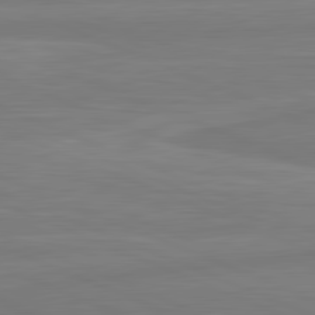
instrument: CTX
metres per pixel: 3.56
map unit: lApd
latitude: 81.8772
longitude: -174.1578
